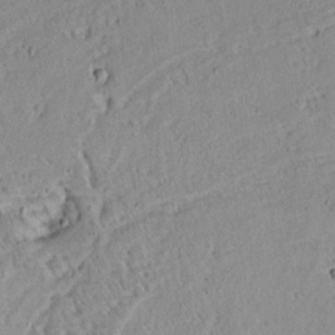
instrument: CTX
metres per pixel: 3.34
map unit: Aa
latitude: 13.7828
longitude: -140.2333
